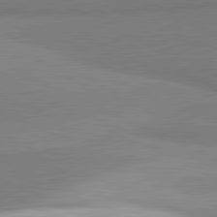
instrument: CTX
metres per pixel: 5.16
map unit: lApd
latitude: 81.7827
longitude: 162.3306
